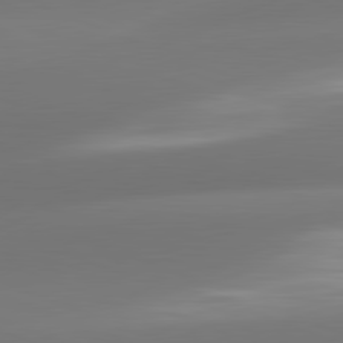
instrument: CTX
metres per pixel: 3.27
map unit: lApd
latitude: 81.6883
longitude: -162.4034
